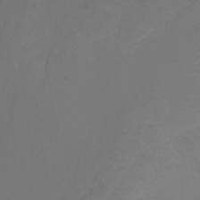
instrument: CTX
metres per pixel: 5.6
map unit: Nhu
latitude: -5.2187
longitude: -73.4616
